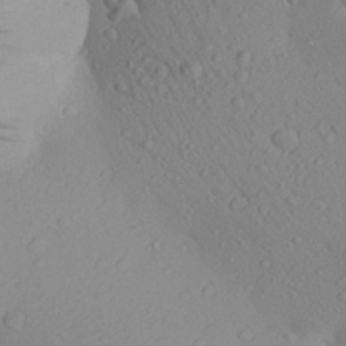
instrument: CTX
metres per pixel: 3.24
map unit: Aa
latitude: 26.3278
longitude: -147.6127
